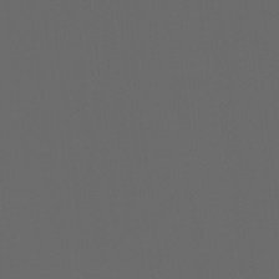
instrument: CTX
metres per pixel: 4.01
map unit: Ht
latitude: -3.8611
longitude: -60.5923
